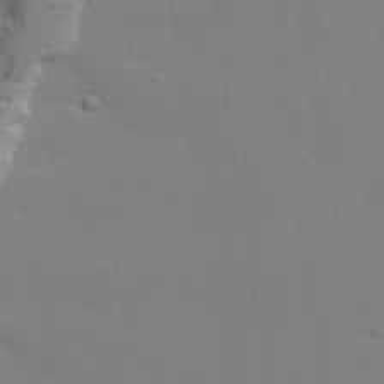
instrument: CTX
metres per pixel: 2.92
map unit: lAvf
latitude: 28.7057
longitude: -109.7827
